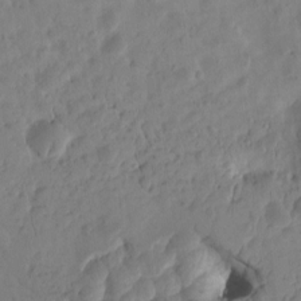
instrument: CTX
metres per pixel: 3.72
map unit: eHh
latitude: -0.5196
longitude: 15.1243
